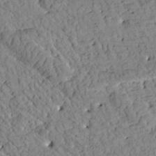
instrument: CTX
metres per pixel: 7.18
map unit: Htu
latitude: 0.6112
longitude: 176.6519
